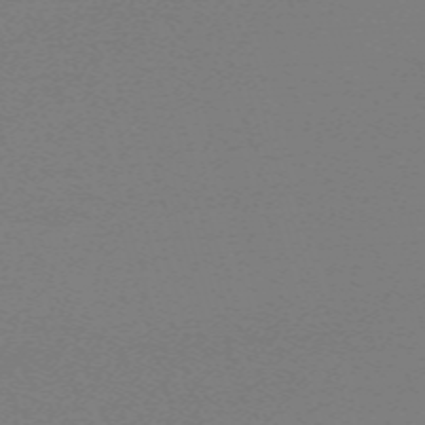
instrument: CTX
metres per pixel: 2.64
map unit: eHh
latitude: -62.9352
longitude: 52.1983
